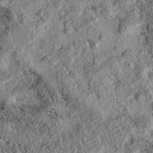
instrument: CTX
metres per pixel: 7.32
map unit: eAb
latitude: 36.4601
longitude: 109.0108
